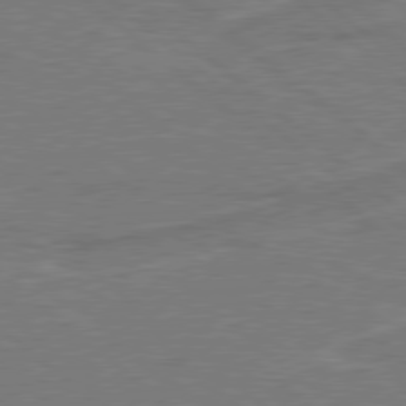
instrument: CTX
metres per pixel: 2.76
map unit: Hpe
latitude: 78.3090
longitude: -153.1214
